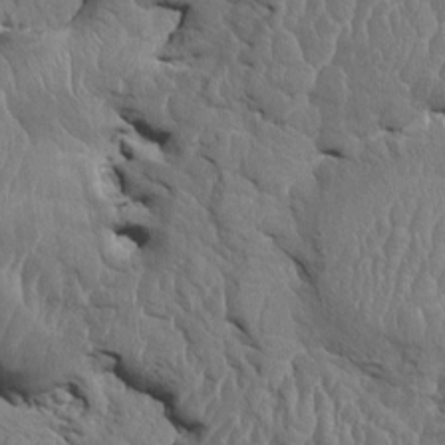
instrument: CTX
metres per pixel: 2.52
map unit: HNhu
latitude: 4.4034
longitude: -6.8569
